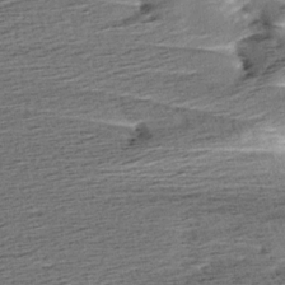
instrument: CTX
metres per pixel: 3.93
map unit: Aa
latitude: 6.6868
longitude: -137.5560
